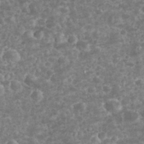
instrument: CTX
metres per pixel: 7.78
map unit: eHh
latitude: 33.1970
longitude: -62.7247
